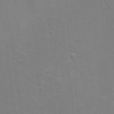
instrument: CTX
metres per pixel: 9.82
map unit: Ht
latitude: -5.8800
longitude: -36.8758
